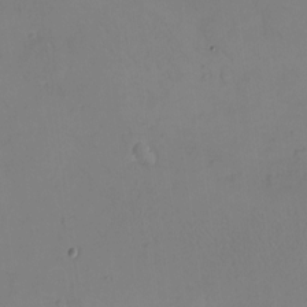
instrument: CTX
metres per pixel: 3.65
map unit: eHh
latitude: -9.0297
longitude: -67.2537
